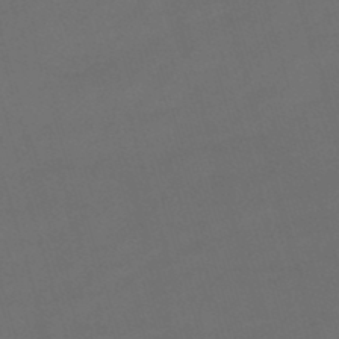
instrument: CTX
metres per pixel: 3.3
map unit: lHb
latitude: -47.4076
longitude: 63.5588
